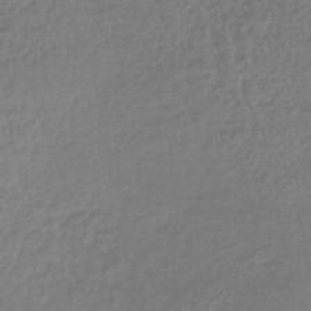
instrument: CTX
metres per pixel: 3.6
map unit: lHb
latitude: -41.7289
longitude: 68.5951
